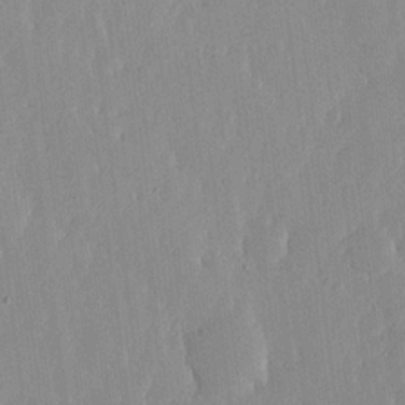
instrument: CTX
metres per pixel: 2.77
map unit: lHvf
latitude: 17.3860
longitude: -115.1781
